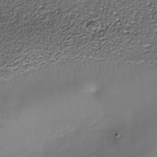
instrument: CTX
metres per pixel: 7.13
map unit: Nhe
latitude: -37.4076
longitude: -86.9325
